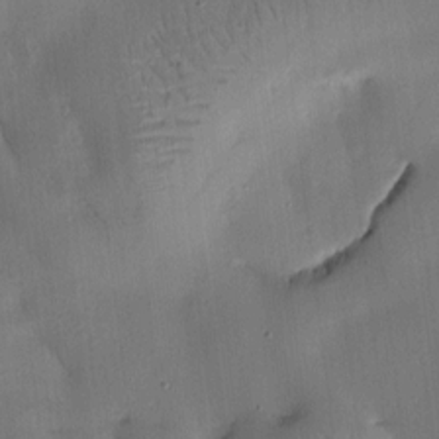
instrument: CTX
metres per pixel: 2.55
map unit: Ht
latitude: 9.6694
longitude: -77.9528
